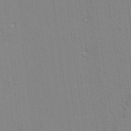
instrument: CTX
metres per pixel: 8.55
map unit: lAvf
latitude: 24.1955
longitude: -111.5182
